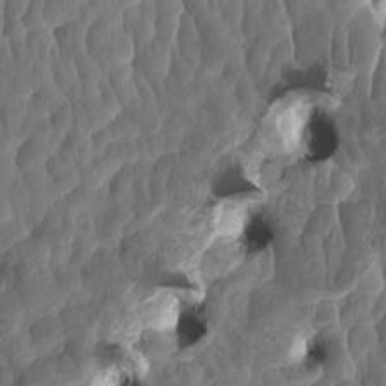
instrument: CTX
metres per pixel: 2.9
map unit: eHh
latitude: -1.4077
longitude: 14.8030
